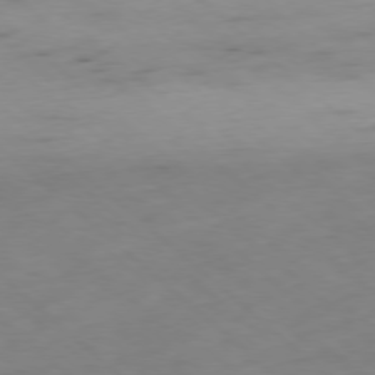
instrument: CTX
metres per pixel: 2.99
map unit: Hpe
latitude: -78.3873
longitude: -18.0255
